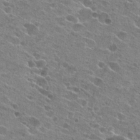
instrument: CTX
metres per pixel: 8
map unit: Hto
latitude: 23.8961
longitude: -42.4601
